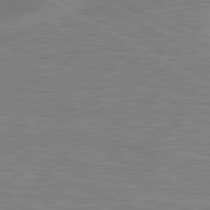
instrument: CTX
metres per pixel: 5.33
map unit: lApd
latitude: 80.8569
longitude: 174.1794
